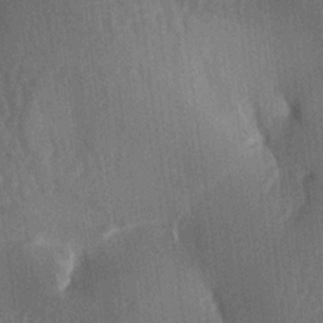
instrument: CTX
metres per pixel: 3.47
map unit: lAa
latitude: -7.2943
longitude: -129.1970
